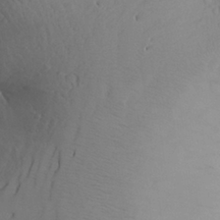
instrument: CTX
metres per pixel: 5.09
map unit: Aa
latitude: 27.9339
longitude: -147.7261
